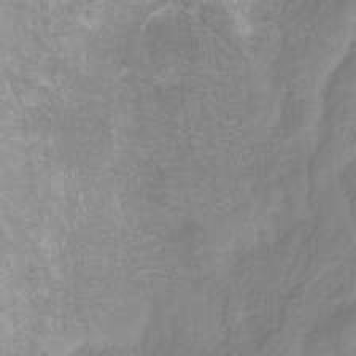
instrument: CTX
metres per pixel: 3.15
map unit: HNhu
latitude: -28.7085
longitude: 67.4265
